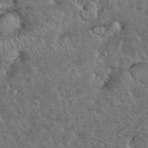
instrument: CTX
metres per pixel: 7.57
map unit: eHh
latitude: 36.2334
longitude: -61.9717
